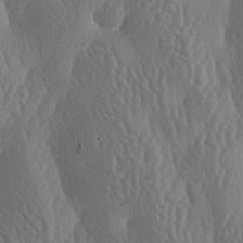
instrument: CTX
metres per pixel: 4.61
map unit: lAa
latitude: -7.5588
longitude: -128.8569
